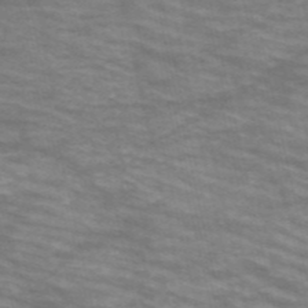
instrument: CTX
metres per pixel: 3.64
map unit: HNb
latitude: -53.8233
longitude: -44.8191
